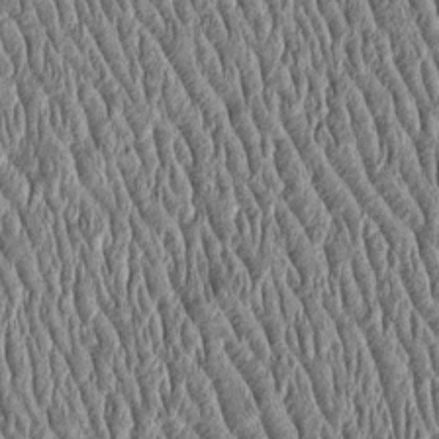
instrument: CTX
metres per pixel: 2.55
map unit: Htu
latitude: -4.1039
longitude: 157.5777
